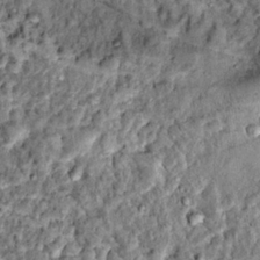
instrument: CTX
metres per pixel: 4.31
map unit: Hto
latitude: 14.5735
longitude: -35.3103
